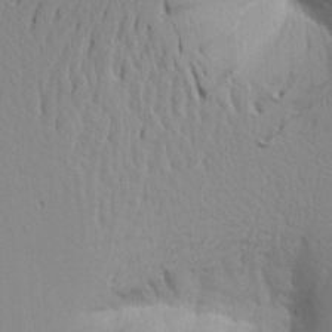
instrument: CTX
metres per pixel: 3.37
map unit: Aa
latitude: 18.6112
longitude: -142.2712
